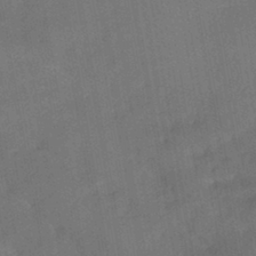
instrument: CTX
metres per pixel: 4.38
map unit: HNhu
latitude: -42.8408
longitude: 91.8612
